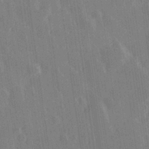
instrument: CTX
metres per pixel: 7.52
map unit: Hve
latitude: 28.4979
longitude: 147.2187
